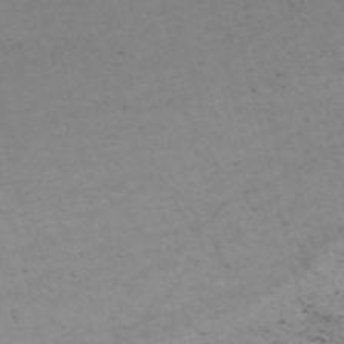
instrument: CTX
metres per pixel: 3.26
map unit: HNb
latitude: -55.3321
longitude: -47.4994
